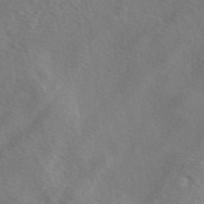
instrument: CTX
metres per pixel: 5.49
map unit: eAb
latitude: 49.8394
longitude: 119.7100
